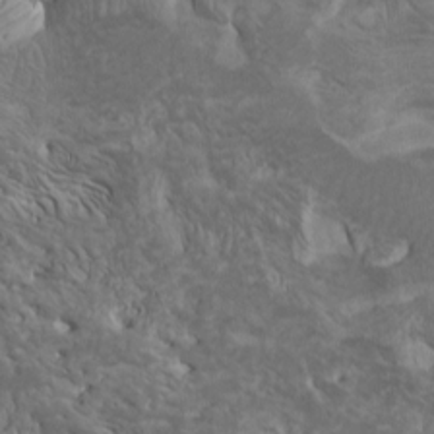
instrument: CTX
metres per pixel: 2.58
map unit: Htu
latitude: -8.4818
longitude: -64.7246
